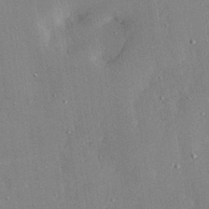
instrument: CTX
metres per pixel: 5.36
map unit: lHvf
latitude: 33.2726
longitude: -92.3089
